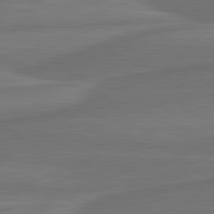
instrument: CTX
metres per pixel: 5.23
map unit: lApd
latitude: 81.9339
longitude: -171.6316
